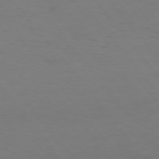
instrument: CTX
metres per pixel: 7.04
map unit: Hpe
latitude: 75.5371
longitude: -140.9135
